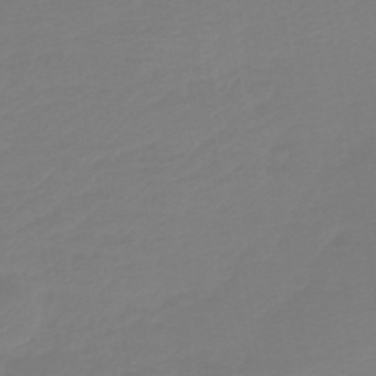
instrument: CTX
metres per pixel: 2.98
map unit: lHb
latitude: -45.0298
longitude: 63.9178
